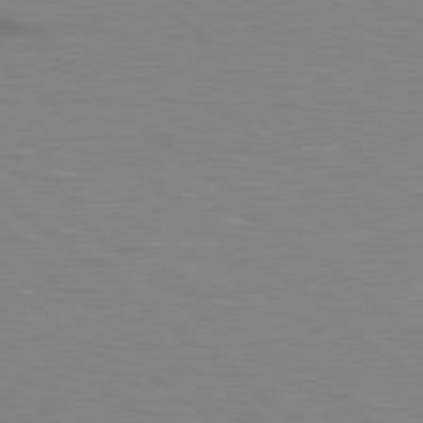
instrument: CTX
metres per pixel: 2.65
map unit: lApd
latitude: 79.0648
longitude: -88.9514
